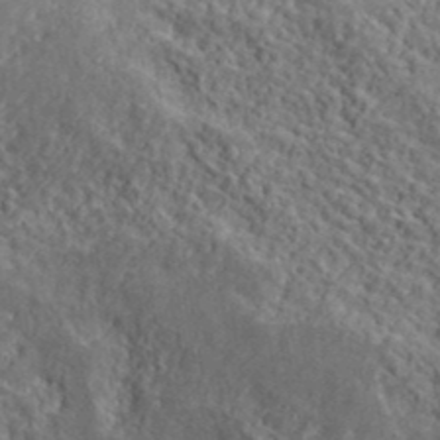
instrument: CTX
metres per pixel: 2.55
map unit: lHvf
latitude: 39.8583
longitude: -87.1025
